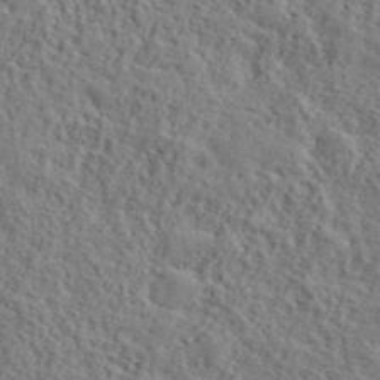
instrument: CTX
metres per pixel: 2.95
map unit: lHvf
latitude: 39.3104
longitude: -87.7449
